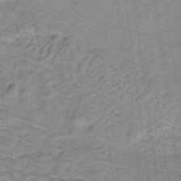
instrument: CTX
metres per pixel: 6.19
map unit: eHb
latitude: -32.0850
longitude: 67.2943
